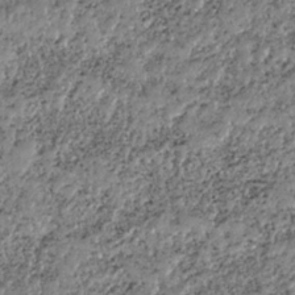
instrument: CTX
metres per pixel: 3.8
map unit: HNhu
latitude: -37.5021
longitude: 33.5777
